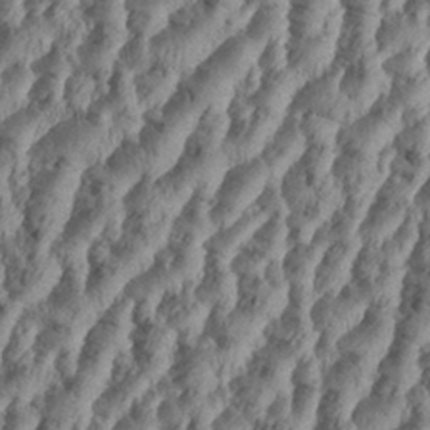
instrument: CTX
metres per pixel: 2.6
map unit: Aa
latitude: 34.4979
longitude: -136.6302
